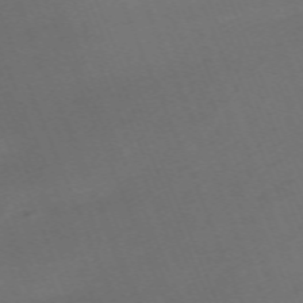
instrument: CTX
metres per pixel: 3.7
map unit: Nhu
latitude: -68.1983
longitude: 38.1795
